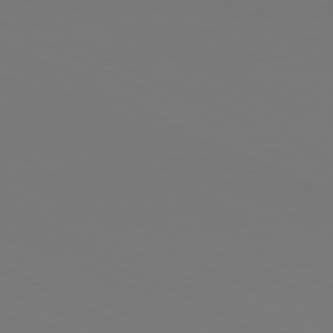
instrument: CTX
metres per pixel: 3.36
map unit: Hpe
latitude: -81.3510
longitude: 18.7463
